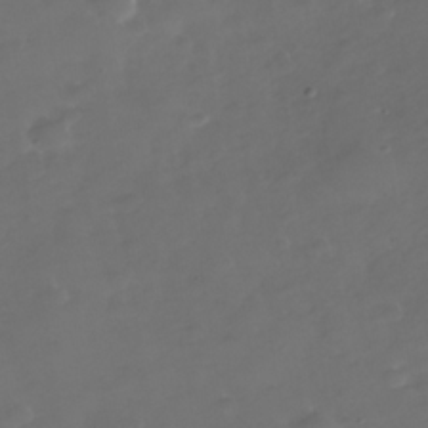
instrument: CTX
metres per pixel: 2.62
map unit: Nhe
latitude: -34.6518
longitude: -88.3090
